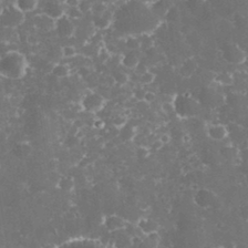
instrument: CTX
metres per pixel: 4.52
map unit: eHh
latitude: 32.7435
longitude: -62.4790
